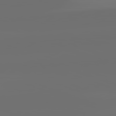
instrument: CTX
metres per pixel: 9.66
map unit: lApd
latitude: 82.2900
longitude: -154.9514
